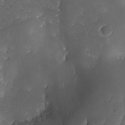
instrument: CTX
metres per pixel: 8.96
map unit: Ave
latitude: -10.2173
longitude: -122.1578
